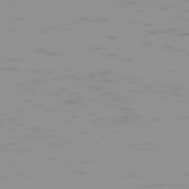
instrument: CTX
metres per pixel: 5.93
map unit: Hpe
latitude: -74.0850
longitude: 7.0864
